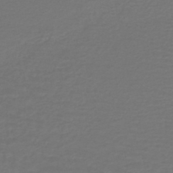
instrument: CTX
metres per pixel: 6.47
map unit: HNhu
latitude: -47.9745
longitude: 96.7085
